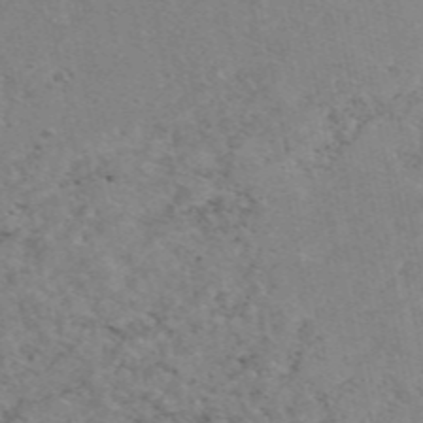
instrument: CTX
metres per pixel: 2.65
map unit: eAb
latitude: 47.9906
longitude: 115.8989
